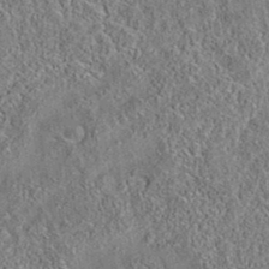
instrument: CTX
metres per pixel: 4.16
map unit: eAb
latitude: 35.6882
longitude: 113.6911
